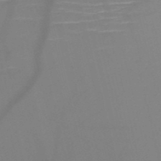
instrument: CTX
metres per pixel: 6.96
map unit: HNb
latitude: -50.8597
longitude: -46.2901
